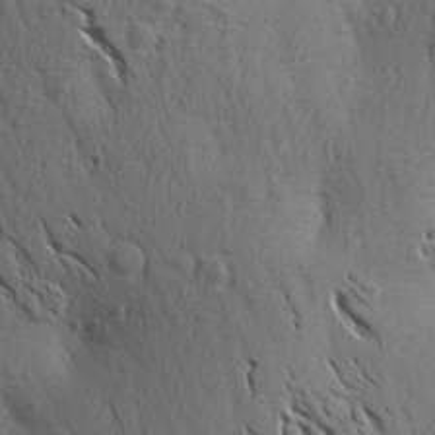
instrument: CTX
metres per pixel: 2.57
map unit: Aa
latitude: 26.7057
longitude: -144.1200
